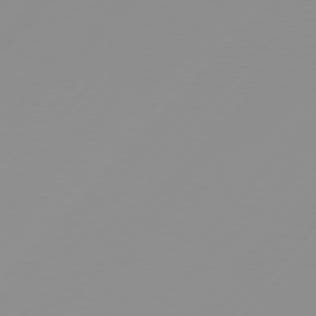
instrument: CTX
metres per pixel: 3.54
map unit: Hpe
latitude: 77.7260
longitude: -139.9339
